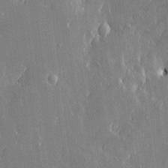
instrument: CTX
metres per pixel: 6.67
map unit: Htu
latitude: -6.4629
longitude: 175.7099
